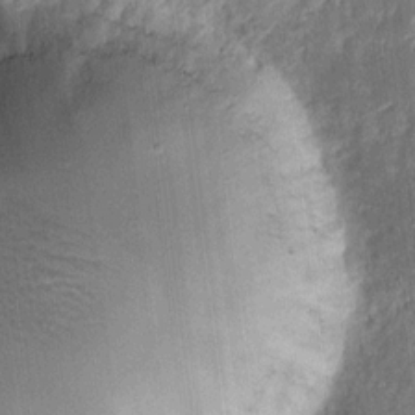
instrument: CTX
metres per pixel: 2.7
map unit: eHh
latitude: 12.6113
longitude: -73.6127
